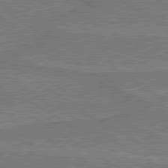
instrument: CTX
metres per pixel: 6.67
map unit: lApd
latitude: 79.9150
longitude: 169.1053
